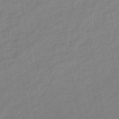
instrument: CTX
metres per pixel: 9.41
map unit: eHb
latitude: -47.8422
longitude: 88.8408
